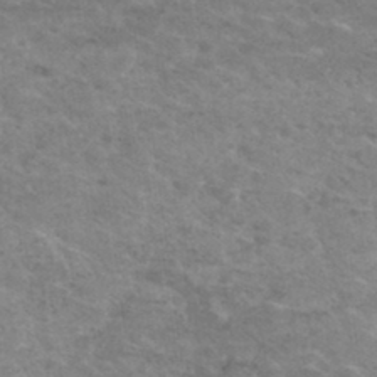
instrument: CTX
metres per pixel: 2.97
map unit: Hto
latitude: 32.3089
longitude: -50.1955
